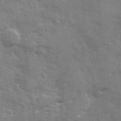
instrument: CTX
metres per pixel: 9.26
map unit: Ave
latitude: 12.9136
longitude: -102.9891
